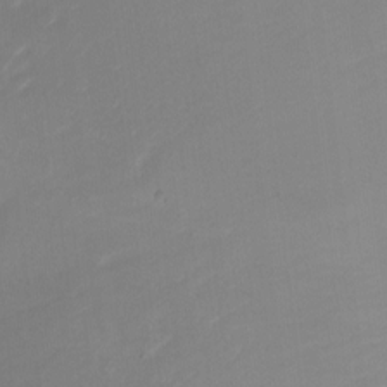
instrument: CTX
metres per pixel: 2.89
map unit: Nhu
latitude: -17.5211
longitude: -48.0822
